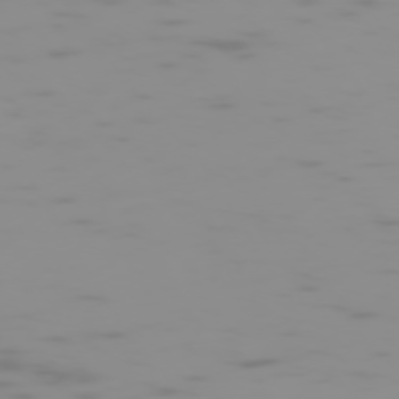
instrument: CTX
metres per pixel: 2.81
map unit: Hpe
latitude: -74.3307
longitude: 5.6344
